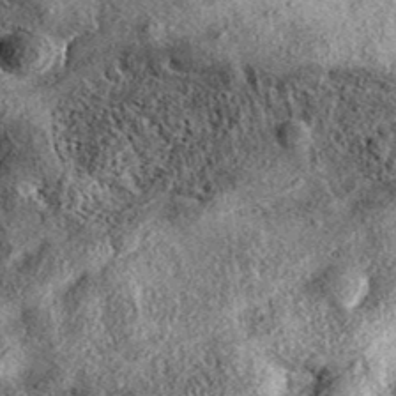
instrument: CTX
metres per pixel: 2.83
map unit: eAb
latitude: 37.8394
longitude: 109.4643
